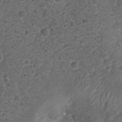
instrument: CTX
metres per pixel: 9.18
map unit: Nhu
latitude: 2.3089
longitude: -15.5372
